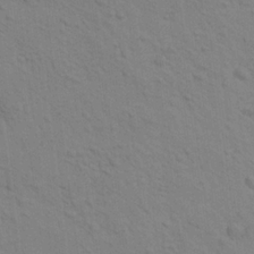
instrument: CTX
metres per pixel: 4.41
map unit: Aa
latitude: 22.7813
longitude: -148.3656
